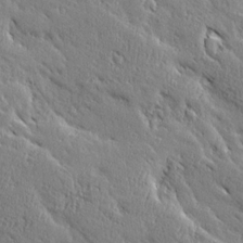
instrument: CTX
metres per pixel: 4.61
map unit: Ave
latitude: 20.3090
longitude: -136.2145
